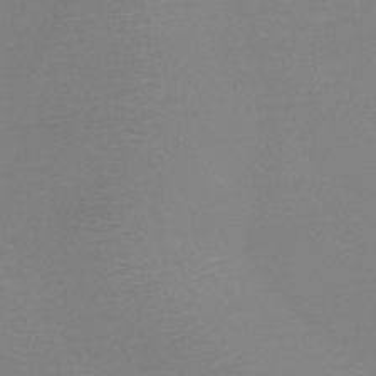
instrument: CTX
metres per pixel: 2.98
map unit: HNb
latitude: -45.8800
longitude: -41.9906
